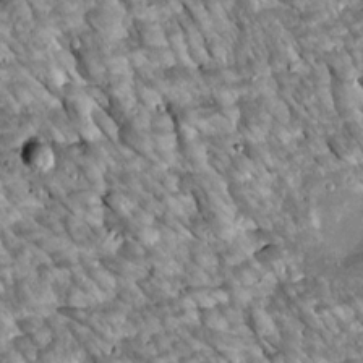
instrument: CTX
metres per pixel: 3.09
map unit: Htu
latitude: 2.5168
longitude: 142.4251
